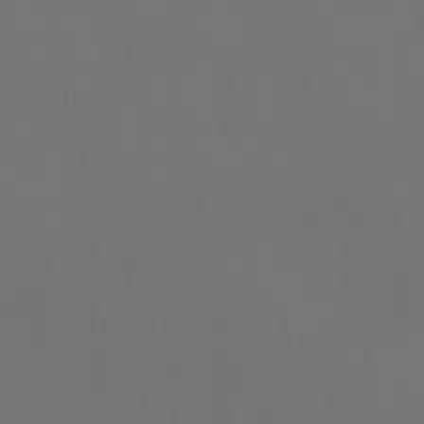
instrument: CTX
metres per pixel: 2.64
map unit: Hto
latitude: -10.4251
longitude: -38.2900
